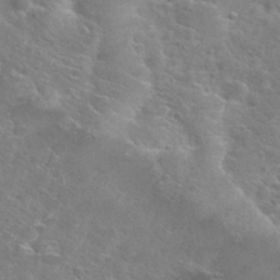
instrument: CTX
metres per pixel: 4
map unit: Nhu
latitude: 28.3845
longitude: -48.3467
